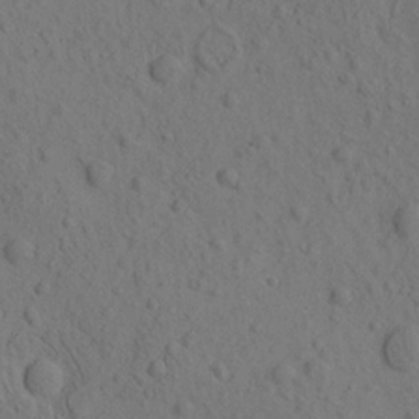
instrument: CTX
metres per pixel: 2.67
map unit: eHh
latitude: -1.6155
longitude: 18.1984
